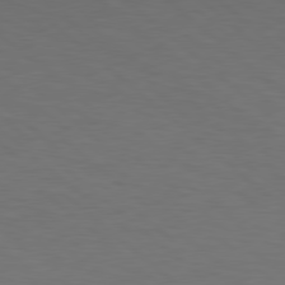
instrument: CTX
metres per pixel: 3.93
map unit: Hpe
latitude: 78.4790
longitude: -176.4601
